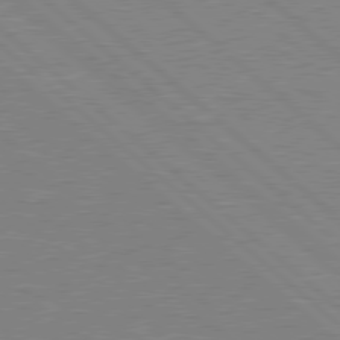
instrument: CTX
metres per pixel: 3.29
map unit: Hpe
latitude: 78.4034
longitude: -122.9325
